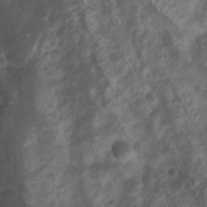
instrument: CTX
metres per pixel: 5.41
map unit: Nhu
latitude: 7.6316
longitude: -21.8205
